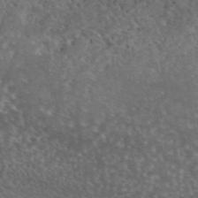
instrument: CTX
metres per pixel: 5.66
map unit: eAb
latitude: 45.4993
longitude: 114.8030
